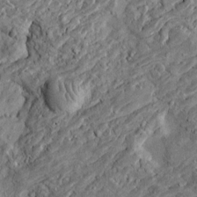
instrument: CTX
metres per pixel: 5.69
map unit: Htu
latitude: -4.6329
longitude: 157.3698
